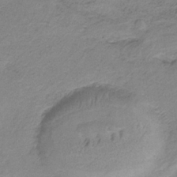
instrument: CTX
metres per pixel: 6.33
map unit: HNb
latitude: -34.0850
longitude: 58.5573
